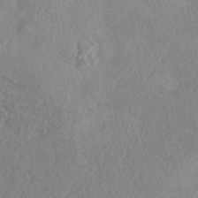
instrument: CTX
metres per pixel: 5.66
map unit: eAb
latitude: 40.3278
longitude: 105.4265
